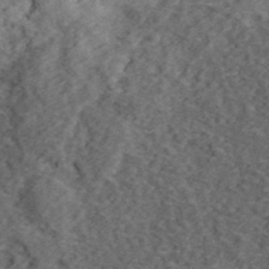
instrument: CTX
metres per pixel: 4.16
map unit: eHh
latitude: 37.5749
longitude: -79.6505
